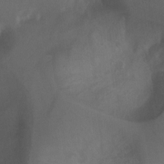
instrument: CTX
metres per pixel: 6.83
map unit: Ht
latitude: 2.4034
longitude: -27.4427
